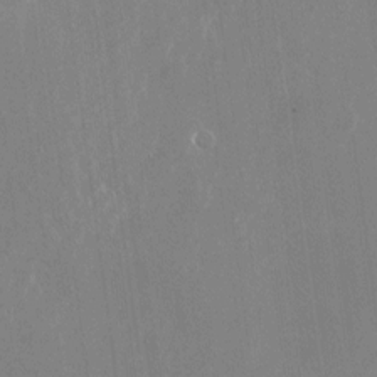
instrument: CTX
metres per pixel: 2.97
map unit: Nhu
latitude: -23.7667
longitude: -72.8947
